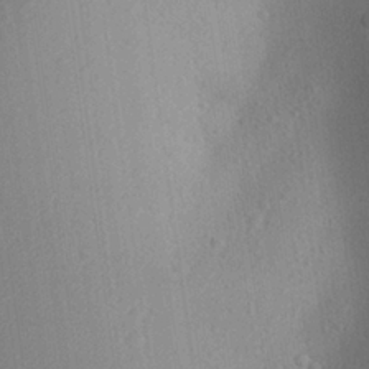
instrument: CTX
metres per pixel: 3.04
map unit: Aa
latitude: 26.9892
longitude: -146.2901
